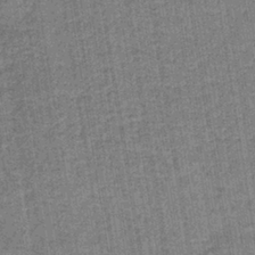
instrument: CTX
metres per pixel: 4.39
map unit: lHb
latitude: -38.9542
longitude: 60.4818
